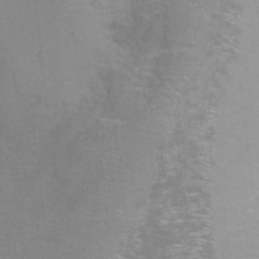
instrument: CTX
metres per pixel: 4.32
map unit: Ht
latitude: -9.0108
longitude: -36.7624
